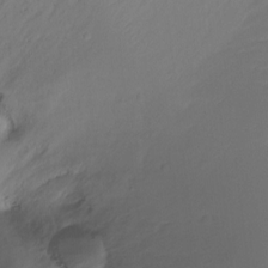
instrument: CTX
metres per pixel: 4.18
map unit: Ht
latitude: -15.7478
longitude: -44.5923
